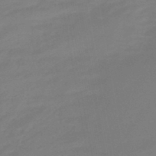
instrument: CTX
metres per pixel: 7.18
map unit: eHb
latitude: -45.9178
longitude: 88.0850
